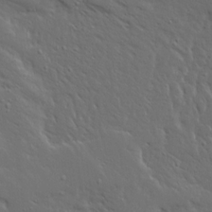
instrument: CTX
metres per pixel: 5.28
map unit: Ave
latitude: 15.1593
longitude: -139.3482
